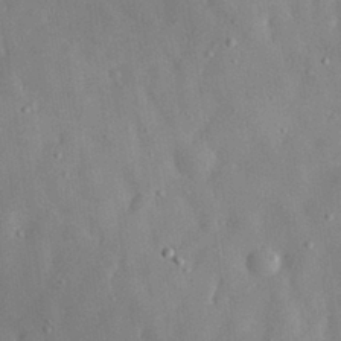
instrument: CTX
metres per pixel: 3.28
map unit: eHh
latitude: 29.8583
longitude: -73.8962
